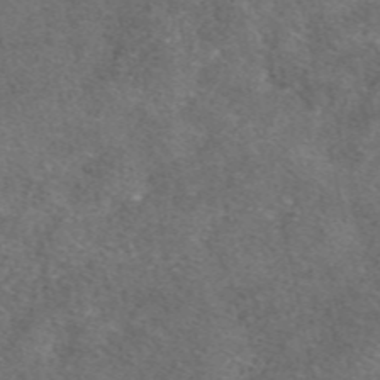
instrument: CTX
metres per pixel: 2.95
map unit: eAb
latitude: 47.7828
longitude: 107.5022
